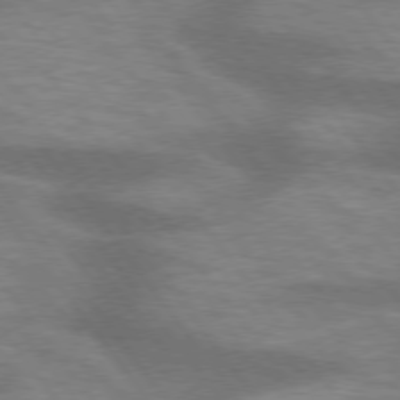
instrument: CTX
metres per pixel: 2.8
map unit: lApd
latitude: 75.3104
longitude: -57.3670
